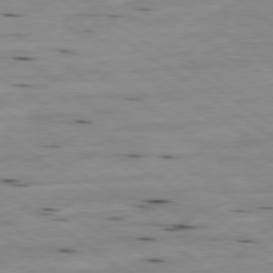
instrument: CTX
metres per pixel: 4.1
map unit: Ap
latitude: -79.5588
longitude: -101.6694
